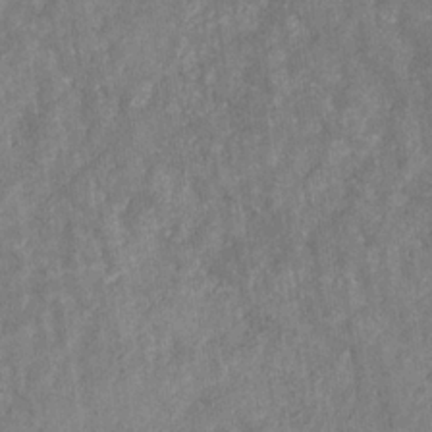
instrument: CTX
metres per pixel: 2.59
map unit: eHb
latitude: -29.9367
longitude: 69.1998
